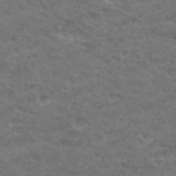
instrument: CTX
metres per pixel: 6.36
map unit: Hto
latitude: 32.3656
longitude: -49.1403
